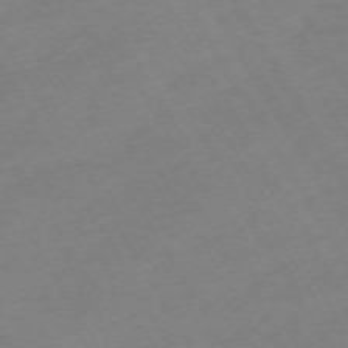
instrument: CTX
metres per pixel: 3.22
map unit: Hpe
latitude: -72.4818
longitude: 9.4643
